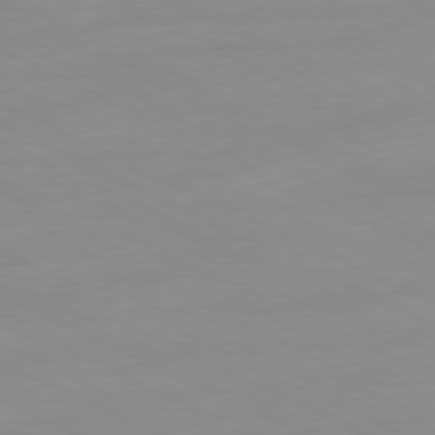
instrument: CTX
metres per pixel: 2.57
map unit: Ap
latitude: -81.0298
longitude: -94.2145
